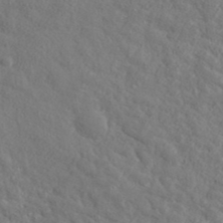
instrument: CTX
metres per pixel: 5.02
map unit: ANa
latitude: 39.2159
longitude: 21.1809
